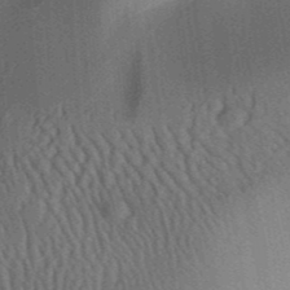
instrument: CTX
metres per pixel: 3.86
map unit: Aa
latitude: 31.7450
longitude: -142.2712
